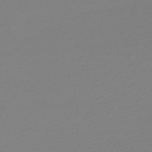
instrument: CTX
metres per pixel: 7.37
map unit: lHb
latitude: -47.4832
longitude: 60.3117
